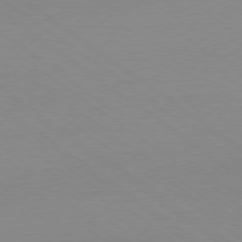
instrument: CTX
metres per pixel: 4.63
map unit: Ap
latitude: -78.9919
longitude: -97.9339
